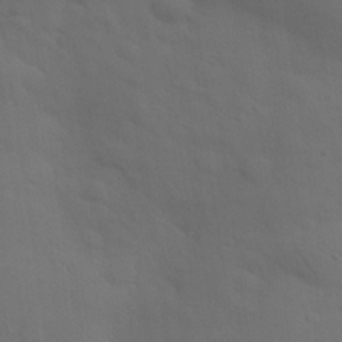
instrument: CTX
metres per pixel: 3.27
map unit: Nhu
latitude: 26.5168
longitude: -70.1200
